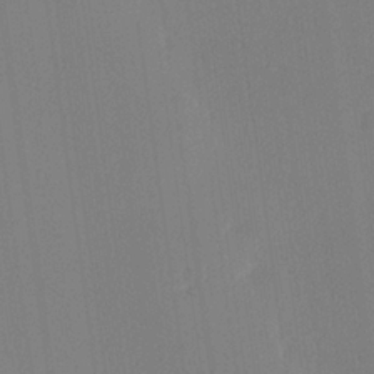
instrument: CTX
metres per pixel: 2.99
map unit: lHvf
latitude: 22.6868
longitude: 140.9542
